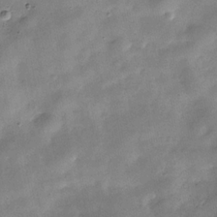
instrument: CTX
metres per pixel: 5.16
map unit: Hve
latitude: -31.8422
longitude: 94.0850
